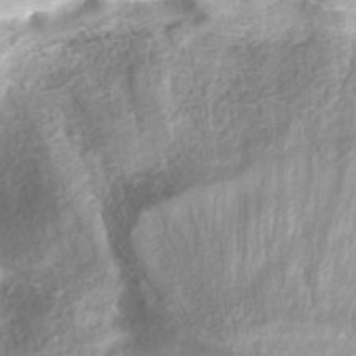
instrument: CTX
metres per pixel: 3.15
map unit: Nhe
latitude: -35.0486
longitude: -144.7057
